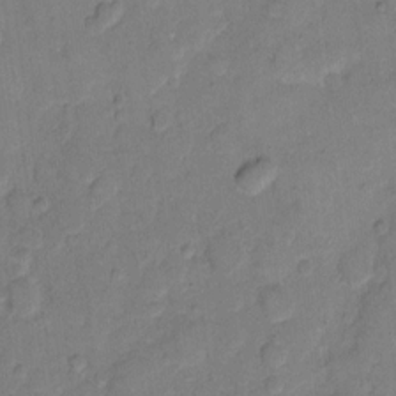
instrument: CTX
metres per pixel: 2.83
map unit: eHh
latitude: 10.8380
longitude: -64.4223
